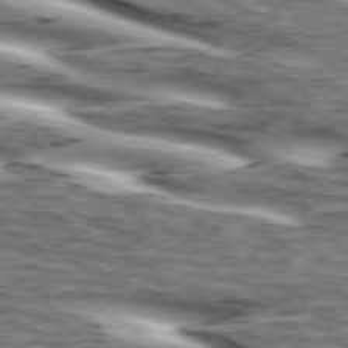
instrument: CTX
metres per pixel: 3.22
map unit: lApd
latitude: 74.2900
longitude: -59.2915
